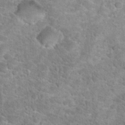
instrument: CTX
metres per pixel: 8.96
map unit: Hto
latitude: 24.4601
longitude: -48.8569
